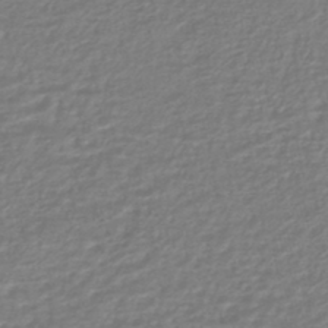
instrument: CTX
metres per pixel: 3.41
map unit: HNhu
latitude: -46.5196
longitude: 96.7463
